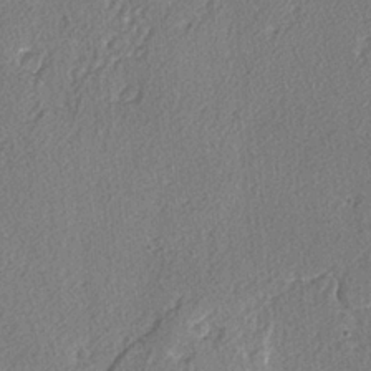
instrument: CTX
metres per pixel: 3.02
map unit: lAvf
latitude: -3.8800
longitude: -108.4034
